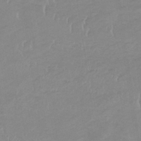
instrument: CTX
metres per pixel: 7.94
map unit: eHb
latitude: -33.8612
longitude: 68.3684
